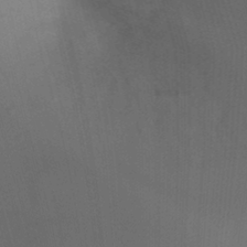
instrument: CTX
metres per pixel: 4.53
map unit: Ht
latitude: -4.2361
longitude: -27.4427
